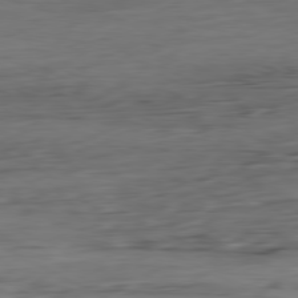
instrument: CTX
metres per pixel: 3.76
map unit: Ap
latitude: -80.9353
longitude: -95.7261
